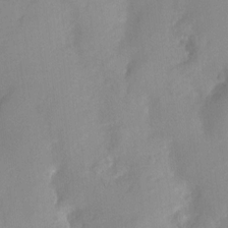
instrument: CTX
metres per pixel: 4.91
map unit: Nhu
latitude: 4.8002
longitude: -18.2711
